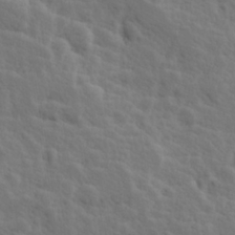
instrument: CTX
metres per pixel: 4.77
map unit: Hve
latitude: 25.5371
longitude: 145.2565
